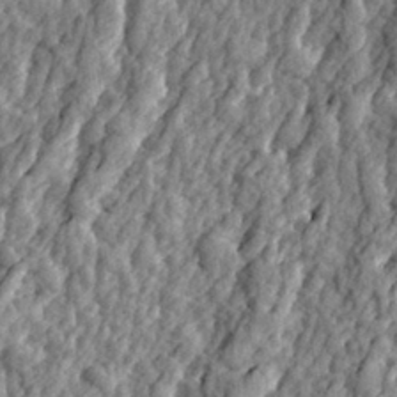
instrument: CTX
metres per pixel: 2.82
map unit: eHh
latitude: 32.0444
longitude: -79.9150
